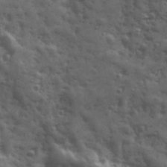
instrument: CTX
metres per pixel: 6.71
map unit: Ave
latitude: 18.8569
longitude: -132.1200
